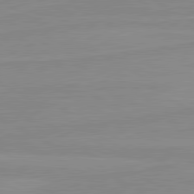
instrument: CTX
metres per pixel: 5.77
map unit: lApd
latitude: 80.5357
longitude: -176.4979
